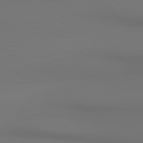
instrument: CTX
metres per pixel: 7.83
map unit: lApd
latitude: 80.6868
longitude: 154.3873
